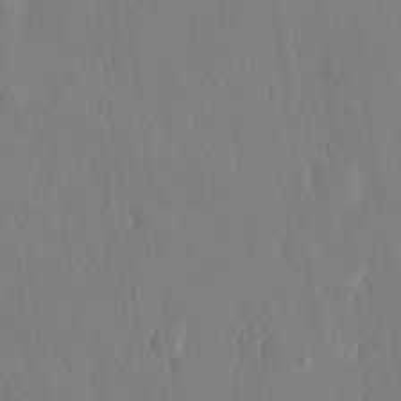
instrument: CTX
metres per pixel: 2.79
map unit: eHh
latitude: 6.0822
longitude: -73.0270
